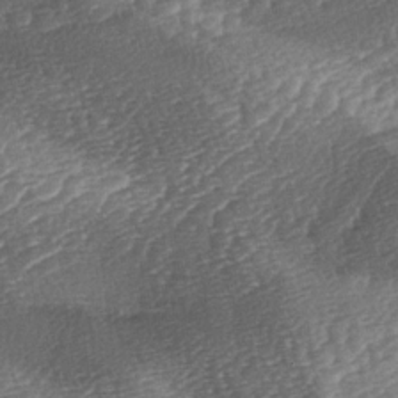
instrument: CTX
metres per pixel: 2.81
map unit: lAa
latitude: -3.1242
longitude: -127.7072
